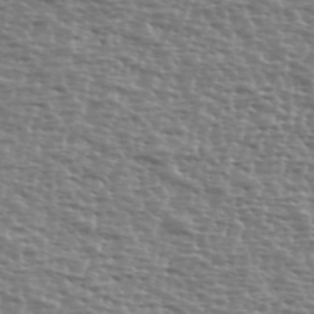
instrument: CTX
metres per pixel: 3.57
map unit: Ave
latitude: 38.6868
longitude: -112.0633
